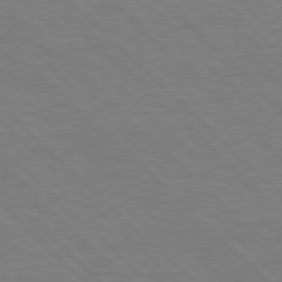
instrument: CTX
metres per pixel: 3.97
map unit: Hpe
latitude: 77.5560
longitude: -155.1781
